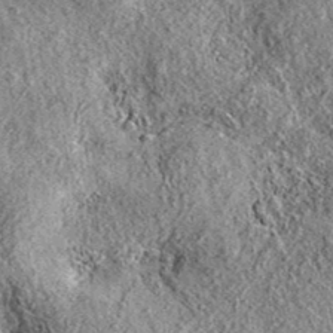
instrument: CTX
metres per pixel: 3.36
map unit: eAb
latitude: 36.9136
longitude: 109.5021
